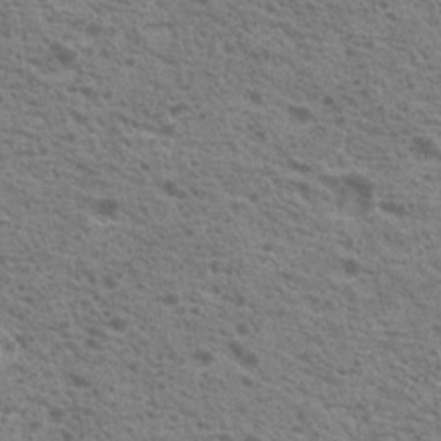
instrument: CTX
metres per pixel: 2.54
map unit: Nhu
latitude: 19.0836
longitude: -31.0459
